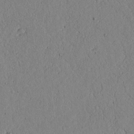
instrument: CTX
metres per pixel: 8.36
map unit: lAvf
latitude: 5.3671
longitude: 166.7652
